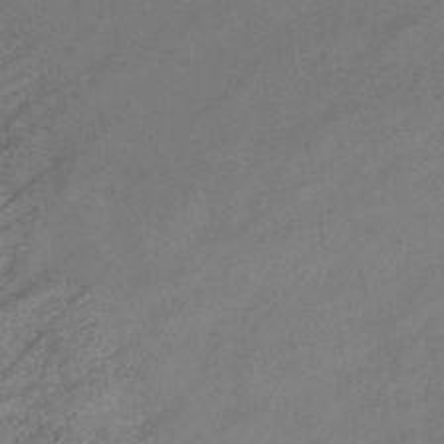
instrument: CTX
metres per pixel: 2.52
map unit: eHb
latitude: -39.7100
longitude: 82.1795
